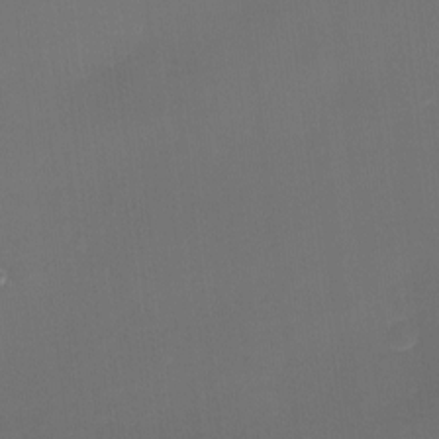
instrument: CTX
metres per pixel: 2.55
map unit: eHh
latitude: -1.7478
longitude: -79.7072
